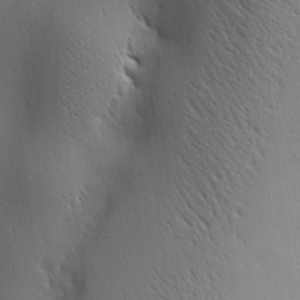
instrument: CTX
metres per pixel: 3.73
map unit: Ave
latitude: 2.1200
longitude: -115.3670
